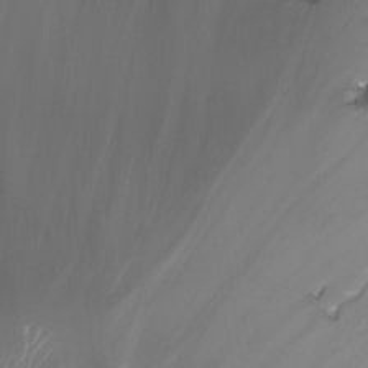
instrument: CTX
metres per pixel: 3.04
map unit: Nhu
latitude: -9.8800
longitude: -69.6694
